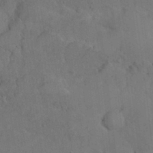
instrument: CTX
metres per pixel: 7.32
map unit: Nhu
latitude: 26.0822
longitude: -70.7057
